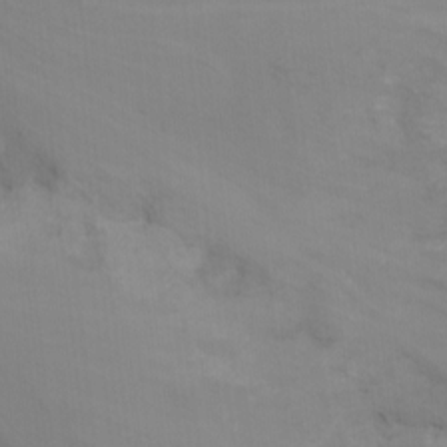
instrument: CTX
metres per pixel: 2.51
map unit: Nhu
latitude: -15.5966
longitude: -55.3670
